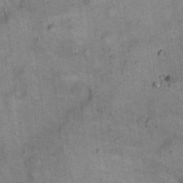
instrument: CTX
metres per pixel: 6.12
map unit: eHh
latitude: 20.4601
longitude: -60.7624
